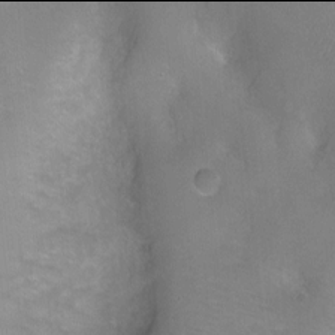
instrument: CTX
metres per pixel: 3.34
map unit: Ht
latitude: -6.0094
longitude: -29.2159
